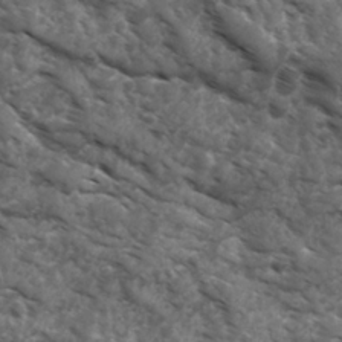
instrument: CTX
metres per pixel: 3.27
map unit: Ave
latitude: 17.5560
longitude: -131.9906
